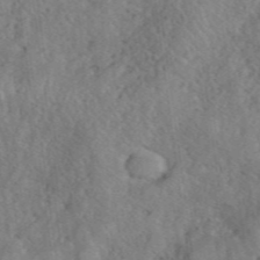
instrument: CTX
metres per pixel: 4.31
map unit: eHh
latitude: 40.5545
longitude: -56.4412
